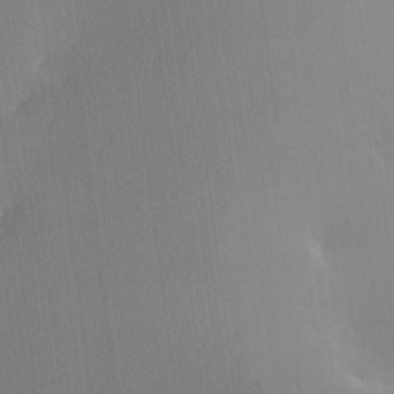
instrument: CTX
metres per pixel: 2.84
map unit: Hve
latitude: 18.0255
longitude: 149.4644
